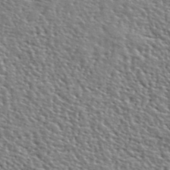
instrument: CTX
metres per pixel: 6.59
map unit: lHvf
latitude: 42.0255
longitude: -88.0255
